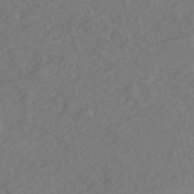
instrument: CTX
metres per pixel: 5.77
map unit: eHh
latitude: -51.4076
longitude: -23.9150
